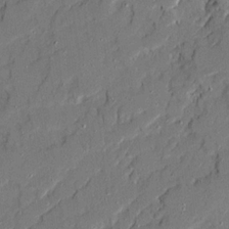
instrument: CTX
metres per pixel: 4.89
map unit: Ave
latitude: 19.3670
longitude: -128.1578
